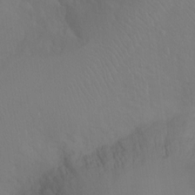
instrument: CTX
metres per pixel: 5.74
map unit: Ht
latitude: -7.8611
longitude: -37.8206
